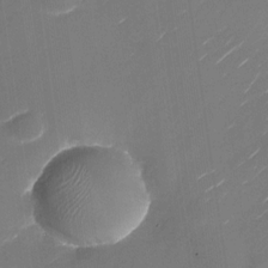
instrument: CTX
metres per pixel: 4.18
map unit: Nhu
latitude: -29.1809
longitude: -74.0822
